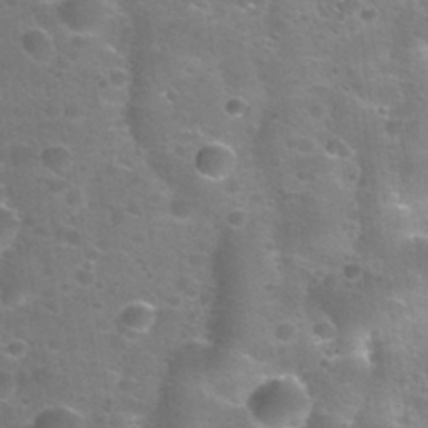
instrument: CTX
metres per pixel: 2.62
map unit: Nhu
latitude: 31.8584
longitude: -53.3293
